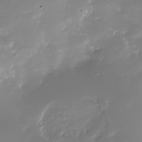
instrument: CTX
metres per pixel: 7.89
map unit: Nhe
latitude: -33.2376
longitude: -116.7624
